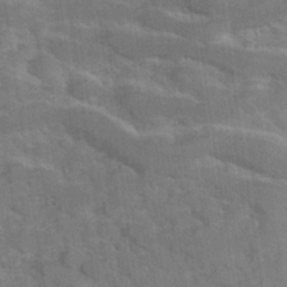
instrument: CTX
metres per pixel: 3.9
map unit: Hve
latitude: 31.7450
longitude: 151.8044
